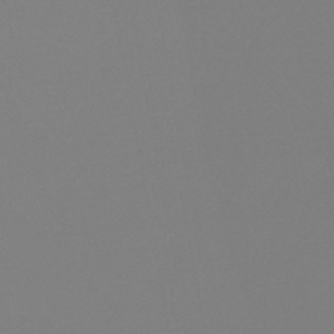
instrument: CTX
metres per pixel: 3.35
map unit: lHb
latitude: -45.8233
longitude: 75.4833
